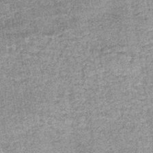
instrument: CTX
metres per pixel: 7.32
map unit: lHb
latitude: -37.4265
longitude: 65.6722
